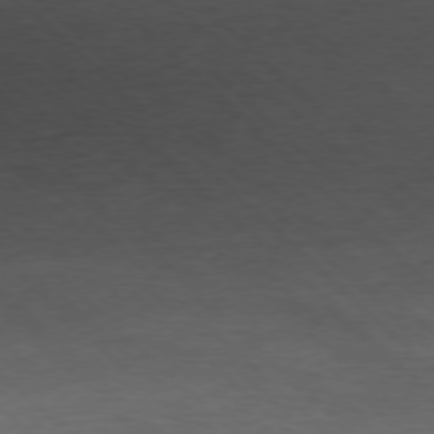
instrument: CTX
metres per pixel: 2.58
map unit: Ap
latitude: -77.9556
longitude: -93.8583
